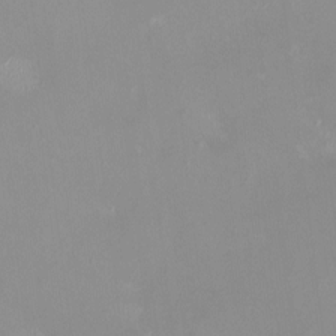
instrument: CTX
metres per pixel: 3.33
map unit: HNhu
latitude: -0.5196
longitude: -5.0080
